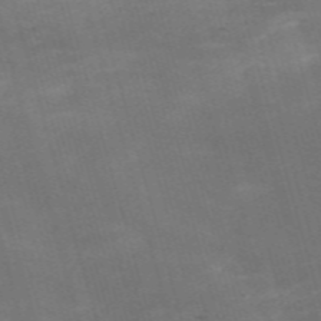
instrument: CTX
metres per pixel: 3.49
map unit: Nve
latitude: -59.7666
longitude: 57.4265
